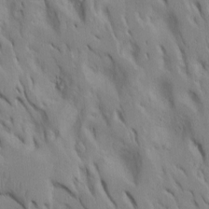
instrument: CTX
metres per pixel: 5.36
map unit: Htu
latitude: -7.9367
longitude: 145.1620
